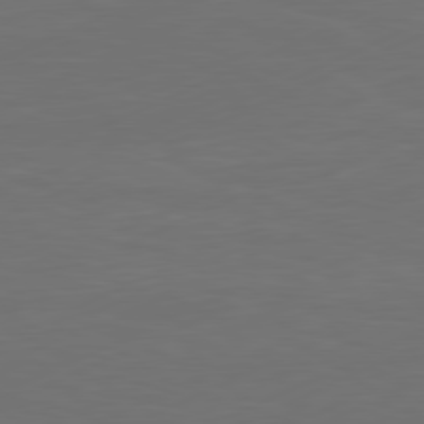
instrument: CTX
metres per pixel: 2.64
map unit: Ap
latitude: -81.4833
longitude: -85.2159
